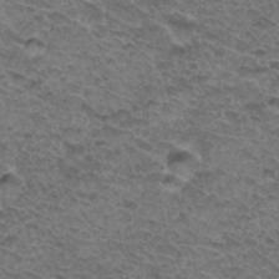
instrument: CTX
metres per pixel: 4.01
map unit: Hto
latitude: 32.9703
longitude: -47.9906
